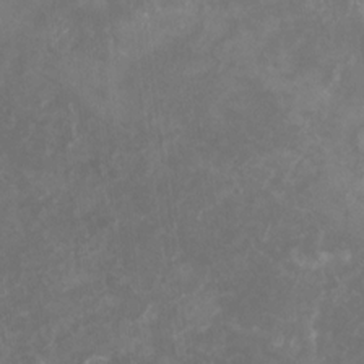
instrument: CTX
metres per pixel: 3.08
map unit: Nhu
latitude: -25.4643
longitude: -56.8191
